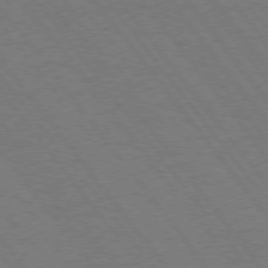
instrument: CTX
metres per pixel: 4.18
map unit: Hpe
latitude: 74.9136
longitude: -137.9339
